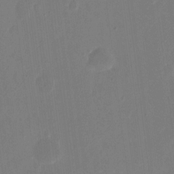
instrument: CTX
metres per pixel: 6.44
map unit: eHh
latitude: 9.4238
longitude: -68.1956
